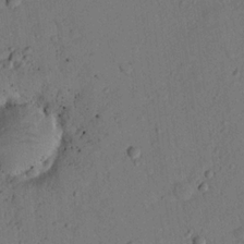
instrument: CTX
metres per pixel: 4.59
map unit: lHvf
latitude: 14.3279
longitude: 178.2928
